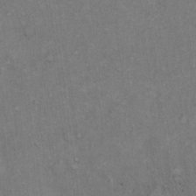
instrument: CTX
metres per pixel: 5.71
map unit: Hto
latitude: 15.5183
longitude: -60.9136
